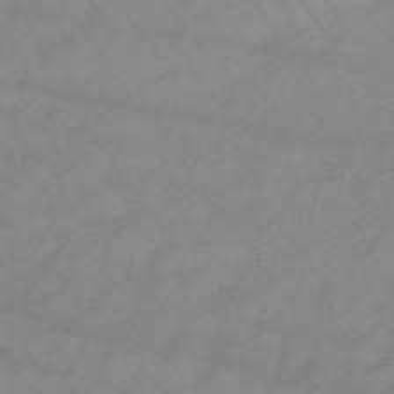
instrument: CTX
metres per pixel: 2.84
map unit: lHb
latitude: -34.5952
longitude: 71.6722
